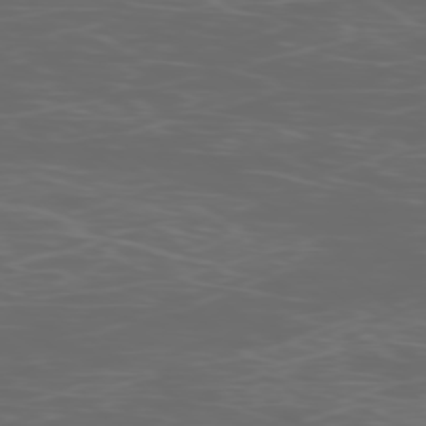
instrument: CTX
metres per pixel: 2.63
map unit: Ap
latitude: -78.0283
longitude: -75.6883
